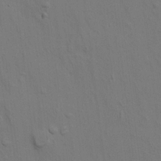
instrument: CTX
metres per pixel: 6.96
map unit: HNhu
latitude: 11.0648
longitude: 23.5588
